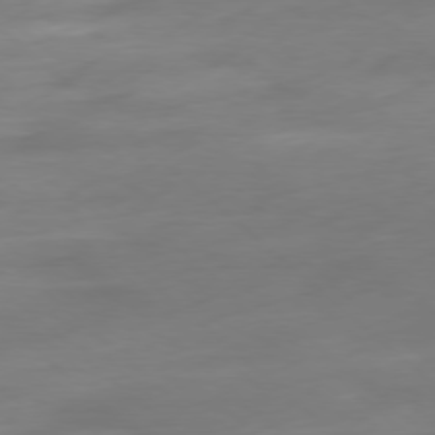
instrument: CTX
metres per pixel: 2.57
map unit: Ap
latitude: -78.4440
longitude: -67.4804
